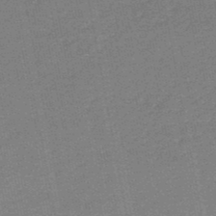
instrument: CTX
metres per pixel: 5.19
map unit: HNb
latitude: -48.0472
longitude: 56.1606
